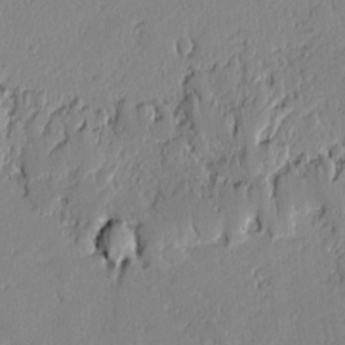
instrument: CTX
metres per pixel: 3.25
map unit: lAvf
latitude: -1.1998
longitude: -107.1592
